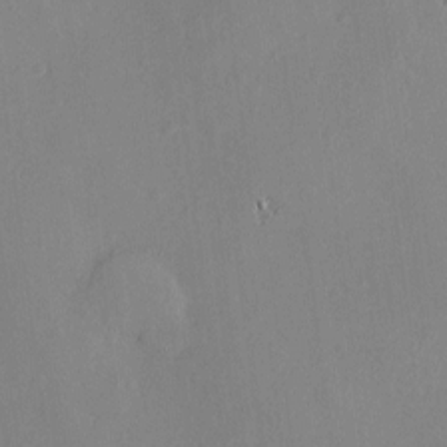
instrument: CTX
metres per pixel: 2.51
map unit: Htu
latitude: -7.6155
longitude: 175.8800
